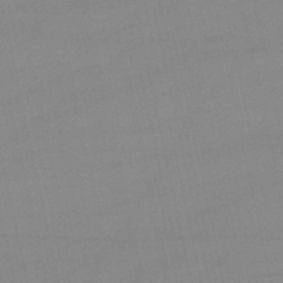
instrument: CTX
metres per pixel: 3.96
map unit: lHb
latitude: -46.5951
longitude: 70.2551
